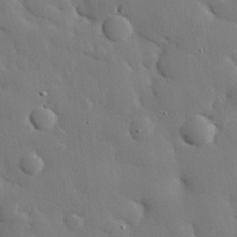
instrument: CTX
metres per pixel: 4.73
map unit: eHh
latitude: 29.4615
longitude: -81.6316
